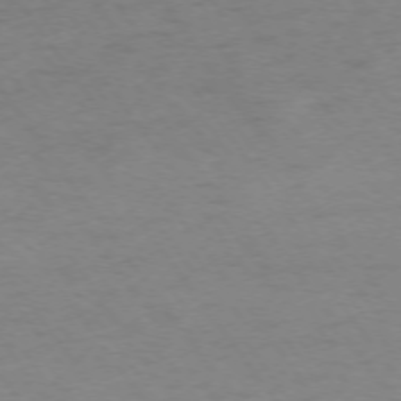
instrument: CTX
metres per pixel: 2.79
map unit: Ap
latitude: -74.8975
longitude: -73.6316
